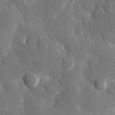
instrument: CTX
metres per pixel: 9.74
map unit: eHh
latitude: 30.7058
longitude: -79.4805
